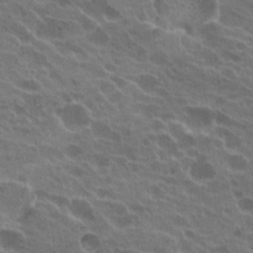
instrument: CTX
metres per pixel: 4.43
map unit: Hto
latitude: 22.6112
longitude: -38.6490
